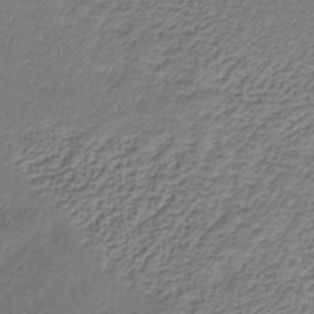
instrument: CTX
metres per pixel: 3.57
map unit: lHb
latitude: -34.9731
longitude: 61.6722
